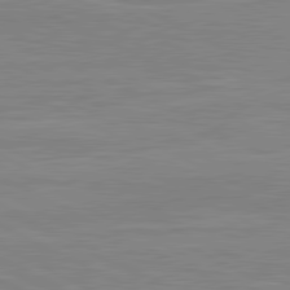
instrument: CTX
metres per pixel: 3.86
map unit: lApd
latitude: 80.9136
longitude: 170.6330
